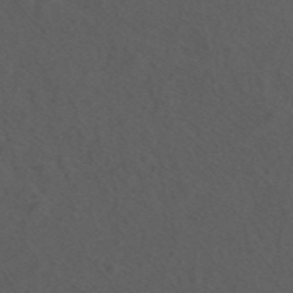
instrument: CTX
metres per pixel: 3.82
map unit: ANa
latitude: 44.3467
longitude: 27.1431
